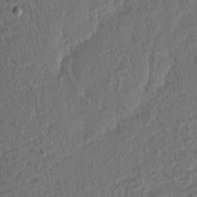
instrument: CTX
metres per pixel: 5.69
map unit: eHh
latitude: 5.4048
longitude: -76.9513
